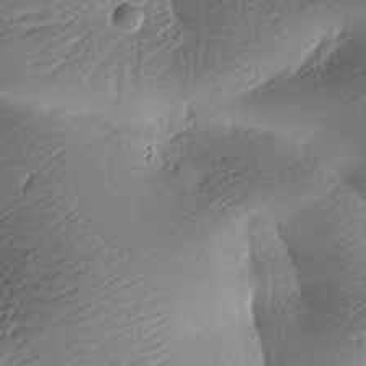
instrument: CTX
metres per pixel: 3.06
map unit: lAa
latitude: -9.0297
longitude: -127.0270
